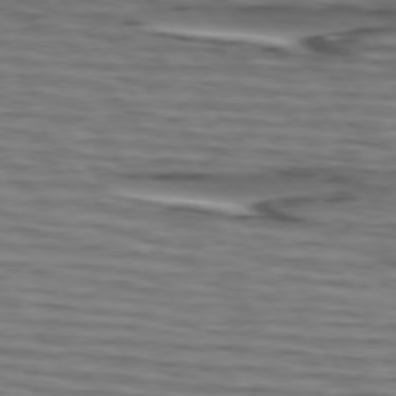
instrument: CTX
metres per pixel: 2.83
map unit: lApd
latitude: 75.0836
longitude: -71.6694
